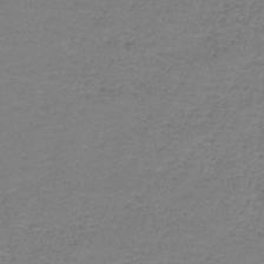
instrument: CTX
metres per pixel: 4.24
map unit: eAb
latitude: -36.2172
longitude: 52.8030
